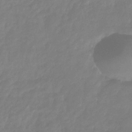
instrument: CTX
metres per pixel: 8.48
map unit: eHb
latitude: -30.6329
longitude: 72.8975
